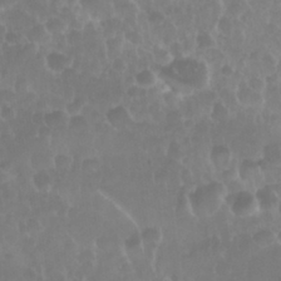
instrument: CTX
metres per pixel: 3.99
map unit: Nhu
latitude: 29.2726
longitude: -55.8772
